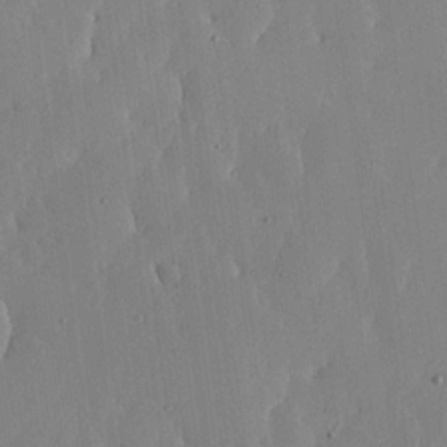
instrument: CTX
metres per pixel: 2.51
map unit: lHvf
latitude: 17.1592
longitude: -114.8380
